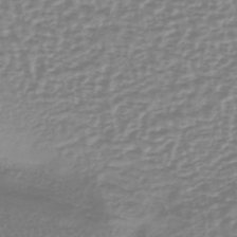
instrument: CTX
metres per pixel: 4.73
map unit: lHb
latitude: -40.7463
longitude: 64.5196
